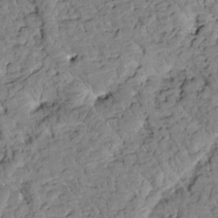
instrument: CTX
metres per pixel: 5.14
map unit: Htu
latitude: 1.3103
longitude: 177.3321
